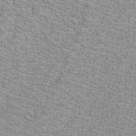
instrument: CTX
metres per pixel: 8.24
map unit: ANa
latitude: 39.8205
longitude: 23.4644
